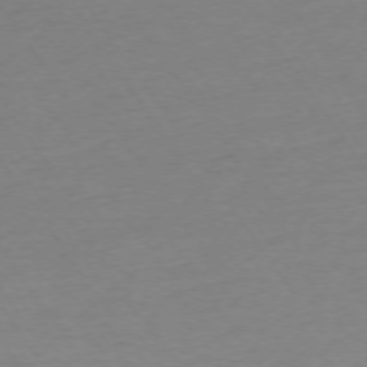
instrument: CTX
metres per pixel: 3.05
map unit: Ap
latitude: -74.6141
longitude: -85.6316
